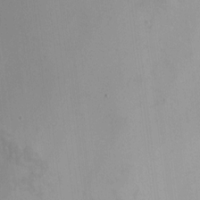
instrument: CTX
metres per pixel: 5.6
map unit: HNhu
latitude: 5.5938
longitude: 3.5399
